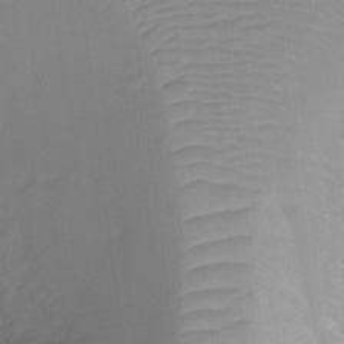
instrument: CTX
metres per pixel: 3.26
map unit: Ht
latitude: -6.1794
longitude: -29.1970
